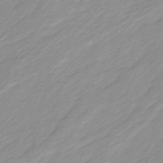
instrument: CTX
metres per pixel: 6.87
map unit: Ave
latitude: 15.7828
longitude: -136.2145
